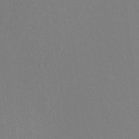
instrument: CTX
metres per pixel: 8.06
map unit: HNhu
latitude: 10.8758
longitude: 22.5196
